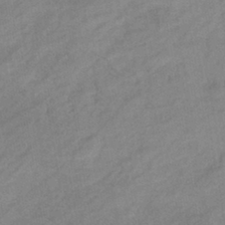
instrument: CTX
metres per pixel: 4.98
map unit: eHb
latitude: -41.0108
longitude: 83.8044
